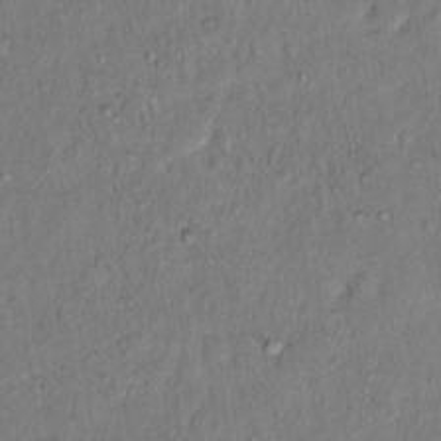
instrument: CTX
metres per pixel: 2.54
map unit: Hto
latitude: 13.5938
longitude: -37.3860
